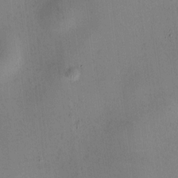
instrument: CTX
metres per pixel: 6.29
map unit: HNhu
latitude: 9.0836
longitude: 13.9745
